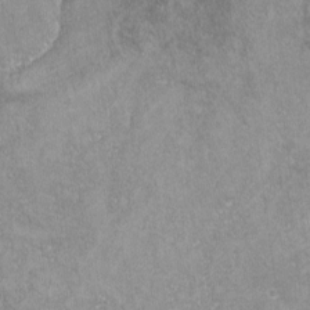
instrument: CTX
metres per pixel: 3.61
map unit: lHvf
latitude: -13.6344
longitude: -104.0444
